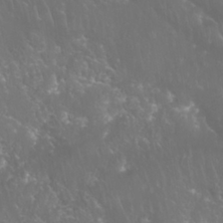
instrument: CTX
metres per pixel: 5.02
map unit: Nhu
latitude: 28.3278
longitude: -65.6316
